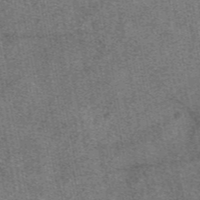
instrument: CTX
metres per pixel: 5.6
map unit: eAb
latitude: 47.9150
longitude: 106.9731
